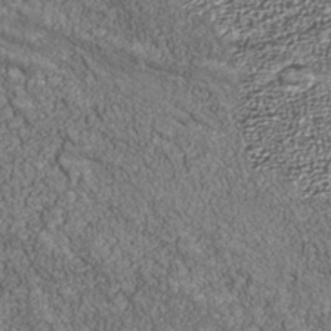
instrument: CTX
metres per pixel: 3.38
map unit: Nhu
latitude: -39.4266
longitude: -83.9717
